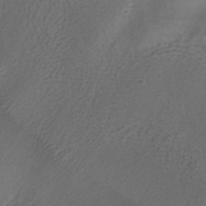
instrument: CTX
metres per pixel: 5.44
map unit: HNhu
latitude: -40.5951
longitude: 99.3698
